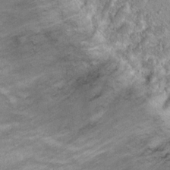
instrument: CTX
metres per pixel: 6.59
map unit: Hto
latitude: 14.3279
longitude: -34.0633
